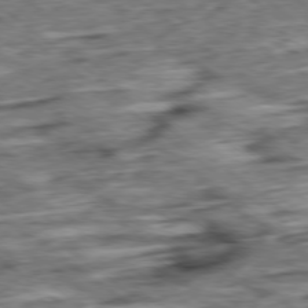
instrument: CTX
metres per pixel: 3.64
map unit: Ap
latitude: -79.0675
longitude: -76.3845
